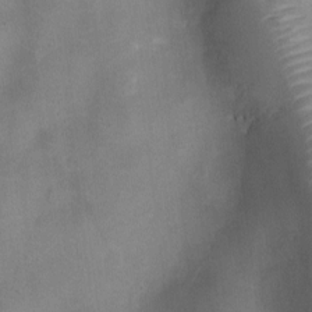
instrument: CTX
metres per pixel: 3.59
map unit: Ht
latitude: -5.0675
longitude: -19.4804
